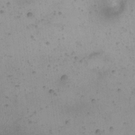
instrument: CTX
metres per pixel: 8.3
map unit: Nhu
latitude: 22.4790
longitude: -70.9891
